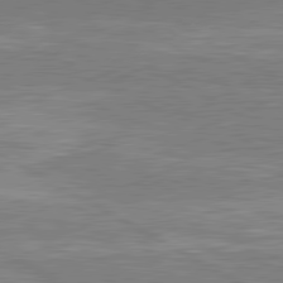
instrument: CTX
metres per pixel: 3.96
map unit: lApd
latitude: 80.8758
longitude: -172.6868
